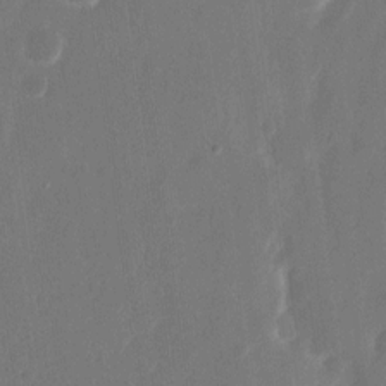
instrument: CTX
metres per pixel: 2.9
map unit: eHh
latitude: 12.1956
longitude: -72.6491
